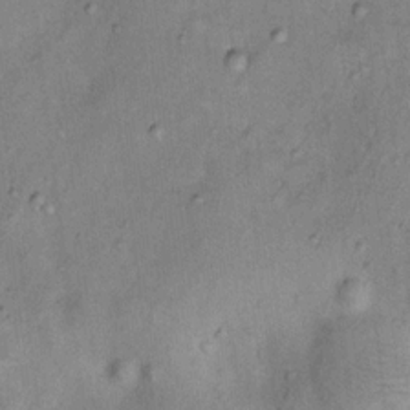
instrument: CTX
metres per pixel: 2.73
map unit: Nhu
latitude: 11.4993
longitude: -28.8947
